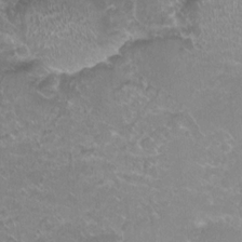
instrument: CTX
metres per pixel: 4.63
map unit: Nhu
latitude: 7.9150
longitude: -19.6127
